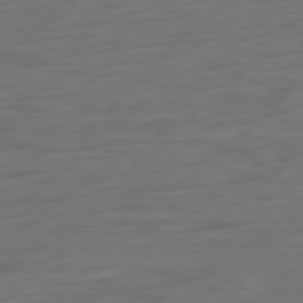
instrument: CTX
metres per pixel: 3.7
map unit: Ap
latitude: -79.7666
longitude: -64.5735
